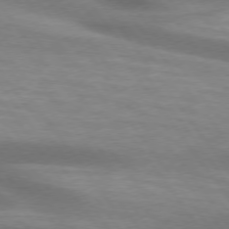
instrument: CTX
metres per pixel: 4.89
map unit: lApd
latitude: 74.8380
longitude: -49.7639
